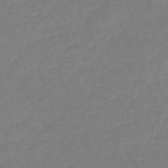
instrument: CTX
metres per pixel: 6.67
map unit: eHb
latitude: -45.7289
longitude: 81.1242
